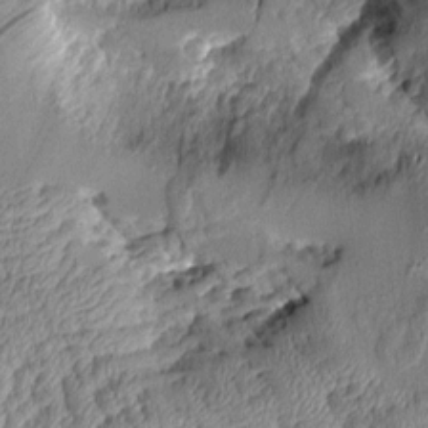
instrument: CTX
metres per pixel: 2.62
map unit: Aa
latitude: 9.4804
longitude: -128.7435
